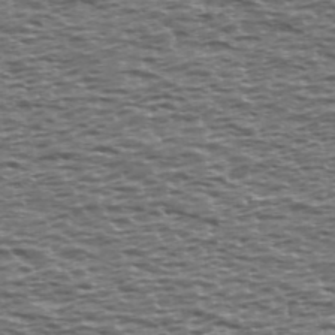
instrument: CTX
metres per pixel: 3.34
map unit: Ave
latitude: 39.6505
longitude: -112.7057
